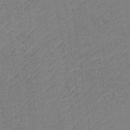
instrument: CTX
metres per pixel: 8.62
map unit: HNb
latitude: -33.9745
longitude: 62.6140
